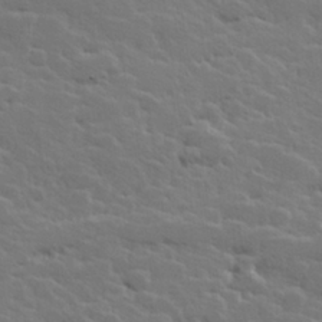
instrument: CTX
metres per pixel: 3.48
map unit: Hve
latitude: 25.7827
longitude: 144.4818
